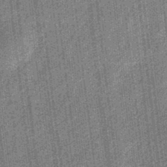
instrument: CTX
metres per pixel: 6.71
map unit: eHb
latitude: -32.1228
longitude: 74.0850
